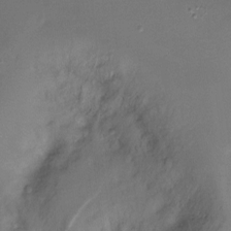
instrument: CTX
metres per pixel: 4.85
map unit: Ht
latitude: -16.9542
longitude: -48.8569
